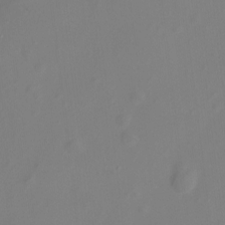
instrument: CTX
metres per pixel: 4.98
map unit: Hto
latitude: -8.1606
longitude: -41.5938
